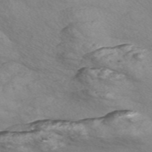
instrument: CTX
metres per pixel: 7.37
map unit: Nve
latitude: -57.3509
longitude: 55.0487
